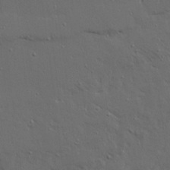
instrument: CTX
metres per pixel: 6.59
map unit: Ave
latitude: 15.7261
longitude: -139.2537
